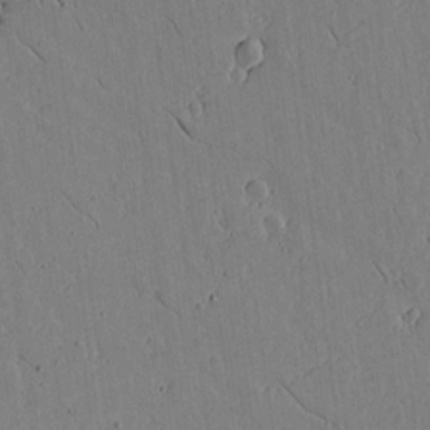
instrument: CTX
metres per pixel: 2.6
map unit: lAvf
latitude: 15.6127
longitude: -125.6505
